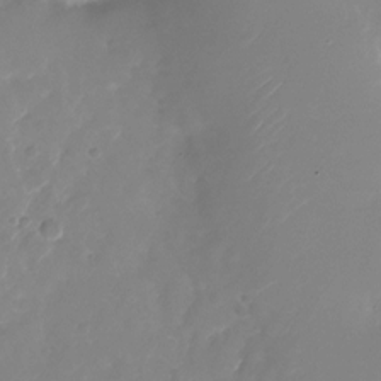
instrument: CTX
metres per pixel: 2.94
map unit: Nhu
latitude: -25.7477
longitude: -72.4412
